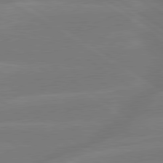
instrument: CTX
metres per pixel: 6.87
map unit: lApd
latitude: 79.9339
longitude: -142.2712
